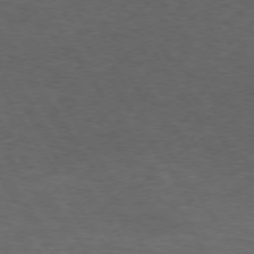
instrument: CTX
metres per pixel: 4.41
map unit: Hpe
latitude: 73.1970
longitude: -124.8002
